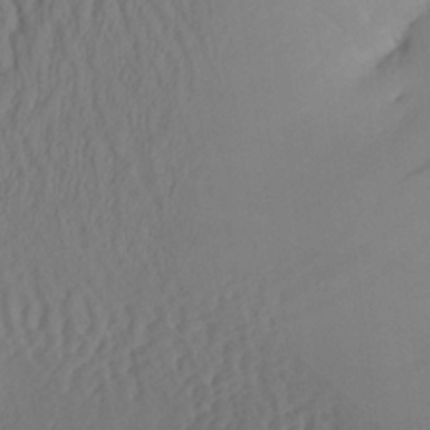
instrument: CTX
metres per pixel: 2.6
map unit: Aa
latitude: 25.9528
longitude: -133.6883
